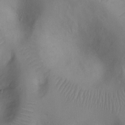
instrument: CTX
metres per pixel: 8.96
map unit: Ht
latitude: -7.6533
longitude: -24.0633
